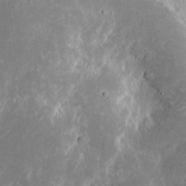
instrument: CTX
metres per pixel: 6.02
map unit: eHh
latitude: 9.2159
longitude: -71.8961
